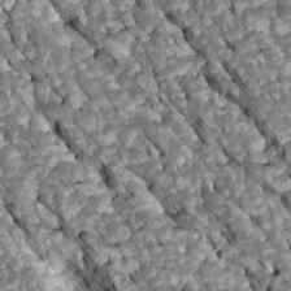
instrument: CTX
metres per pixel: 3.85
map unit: Htu
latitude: 1.1403
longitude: 144.9920
